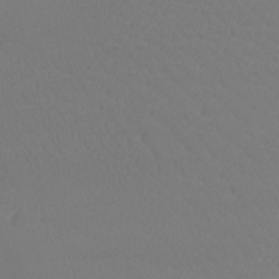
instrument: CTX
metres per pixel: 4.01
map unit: lHb
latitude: -41.4832
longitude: 68.1605
